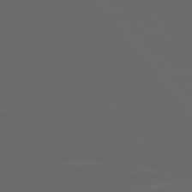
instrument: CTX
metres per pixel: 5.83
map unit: Ap
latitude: -76.3306
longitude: -74.9514
